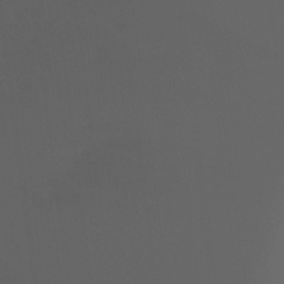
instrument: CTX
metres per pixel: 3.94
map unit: Nhu
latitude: -15.5399
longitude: -57.2914
